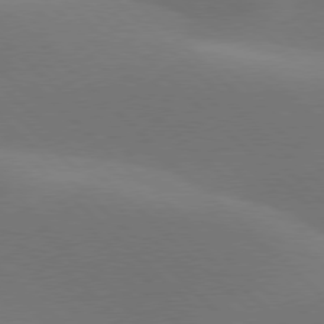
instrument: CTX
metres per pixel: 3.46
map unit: lApd
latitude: 77.4615
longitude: -51.4804
